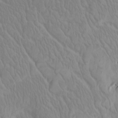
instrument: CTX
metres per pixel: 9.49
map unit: Htu
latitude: -4.5951
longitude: -89.5560
